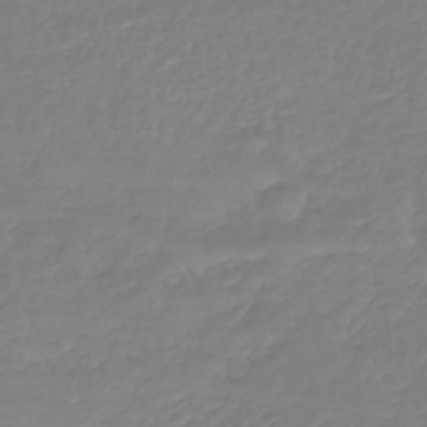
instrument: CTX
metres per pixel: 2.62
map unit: lHb
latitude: -41.1620
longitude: 67.2565
